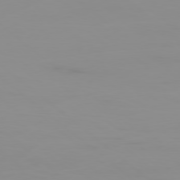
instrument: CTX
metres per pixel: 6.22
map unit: Ap
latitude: -78.8219
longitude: -71.2915
